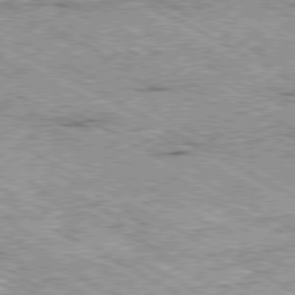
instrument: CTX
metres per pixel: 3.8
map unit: Ap
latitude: -80.4062
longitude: -53.3104
